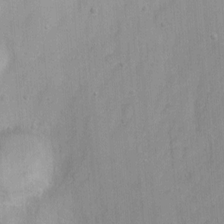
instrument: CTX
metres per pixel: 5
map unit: Ht
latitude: 2.6868
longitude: -34.7435
